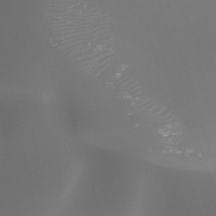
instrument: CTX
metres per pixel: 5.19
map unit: HNhu
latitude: -47.2943
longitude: 30.4251
